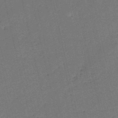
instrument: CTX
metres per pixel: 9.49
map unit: HNb
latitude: -50.9920
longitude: -40.9135
